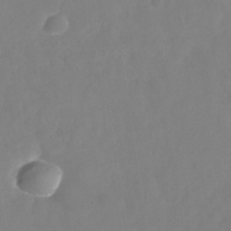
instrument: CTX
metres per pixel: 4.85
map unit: Nhe
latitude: -36.4251
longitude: -86.9702
